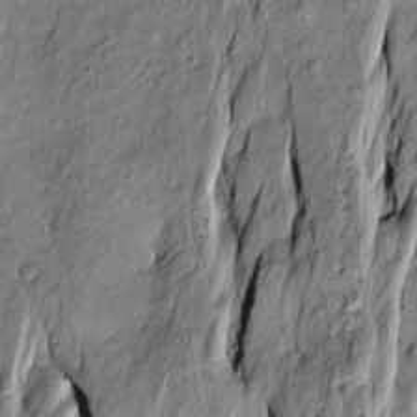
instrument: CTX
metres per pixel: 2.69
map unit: Htu
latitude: -10.1606
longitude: 176.6896
